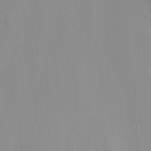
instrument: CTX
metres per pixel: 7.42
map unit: Nhu
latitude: -7.3698
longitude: -83.4426
